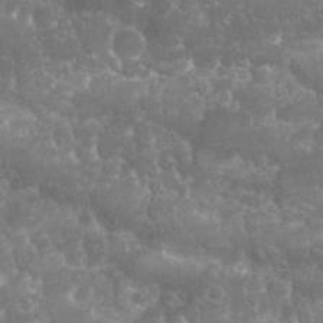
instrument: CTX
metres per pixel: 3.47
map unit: Nhu
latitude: 24.3467
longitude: -61.0080
